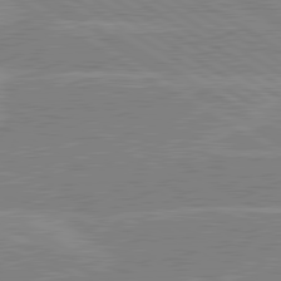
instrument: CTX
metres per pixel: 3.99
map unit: lApd
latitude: 80.6113
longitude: 123.6155
